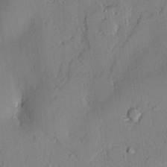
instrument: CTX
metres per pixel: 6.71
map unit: lAvf
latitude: 24.6490
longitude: -112.0822
